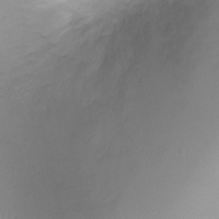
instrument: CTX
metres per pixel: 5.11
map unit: Ht
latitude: -0.8975
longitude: -19.6316
